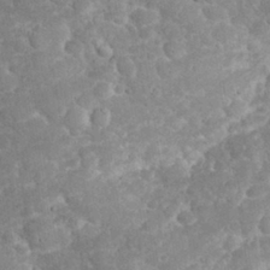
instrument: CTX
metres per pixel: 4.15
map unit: eHh
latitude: 32.0633
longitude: -63.9717
